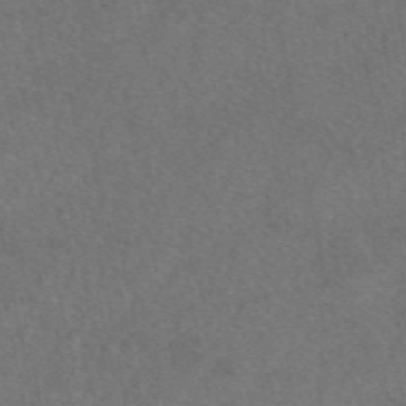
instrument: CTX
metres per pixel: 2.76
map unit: eAb
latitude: 47.8773
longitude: 109.5021
